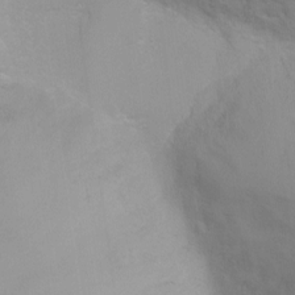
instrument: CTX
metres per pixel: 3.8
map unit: Ht
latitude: -0.9920
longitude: -19.1592
